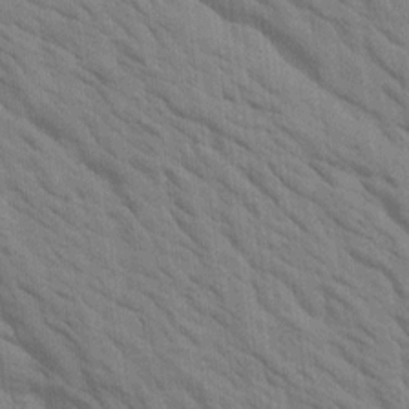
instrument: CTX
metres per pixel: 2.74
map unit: Htu
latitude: 1.7260
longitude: 143.4265
